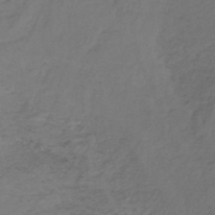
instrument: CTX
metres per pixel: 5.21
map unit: lHb
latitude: -39.3888
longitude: 63.8044
